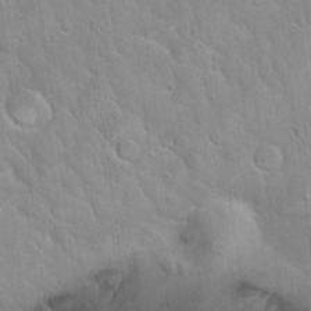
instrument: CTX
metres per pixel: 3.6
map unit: Hto
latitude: 21.7072
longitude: -52.1578
